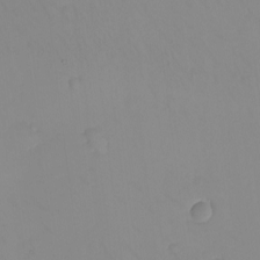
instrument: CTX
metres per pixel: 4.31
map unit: eHh
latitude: -9.4454
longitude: -66.2522
